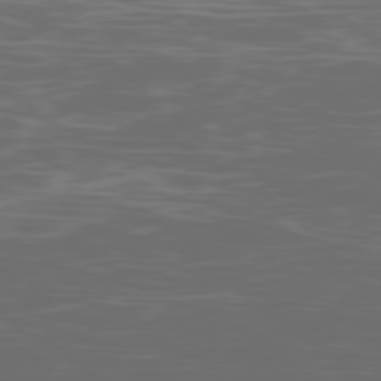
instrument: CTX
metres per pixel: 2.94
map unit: Ap
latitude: -79.2376
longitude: -103.8583
